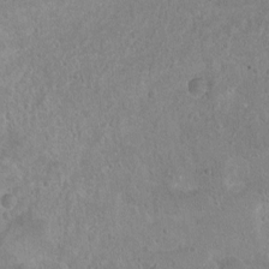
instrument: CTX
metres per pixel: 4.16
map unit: Ht
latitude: 1.0836
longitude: -32.3089
